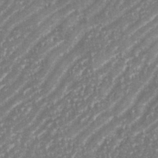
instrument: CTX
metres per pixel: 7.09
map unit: eHh
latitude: 35.4993
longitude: -134.2711
